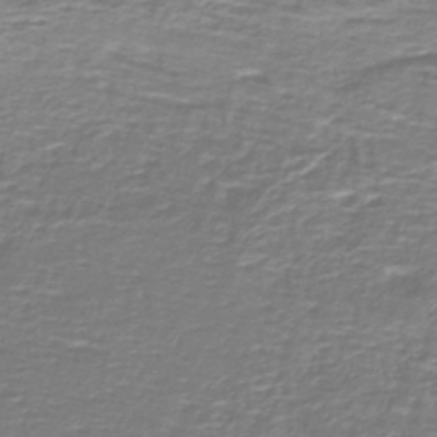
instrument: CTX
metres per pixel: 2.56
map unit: lHb
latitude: -40.0283
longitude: 58.4817
